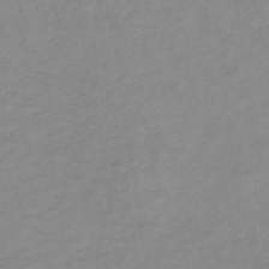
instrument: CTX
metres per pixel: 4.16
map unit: lHb
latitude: -36.2739
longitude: 70.7085
